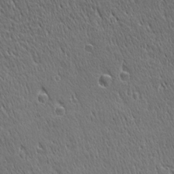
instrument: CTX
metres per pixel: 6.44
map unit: Ave
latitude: 21.1026
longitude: -137.0270
